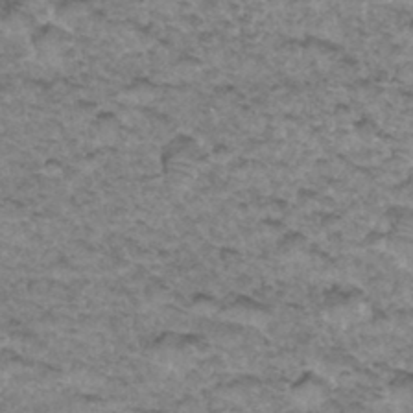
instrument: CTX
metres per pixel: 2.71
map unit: Hto
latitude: 34.9324
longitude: -47.5183
